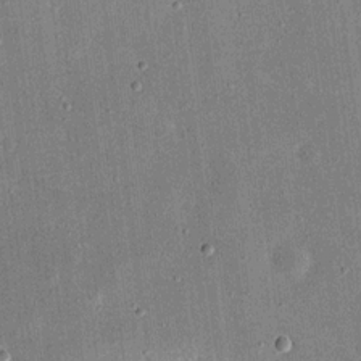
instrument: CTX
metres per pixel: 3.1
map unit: eHh
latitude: 17.5182
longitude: -70.6679
